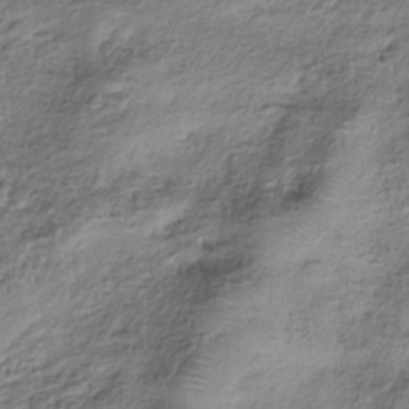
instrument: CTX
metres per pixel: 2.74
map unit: HNhu
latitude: -39.8045
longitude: 107.2754
